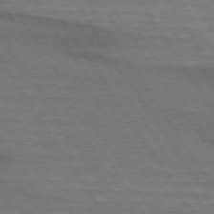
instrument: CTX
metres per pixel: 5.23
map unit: lApd
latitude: 73.8962
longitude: -63.2915
